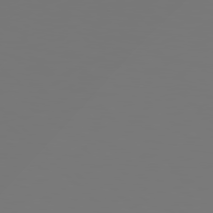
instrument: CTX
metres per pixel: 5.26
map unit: Hpe
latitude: 78.3656
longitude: -176.7813
